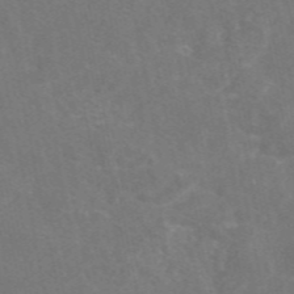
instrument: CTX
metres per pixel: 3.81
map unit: eAb
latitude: 47.3671
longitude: 116.0472
